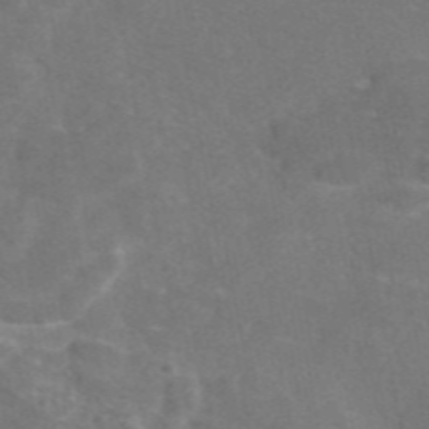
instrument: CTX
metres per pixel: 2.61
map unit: eAb
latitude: 47.0081
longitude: 115.6155
